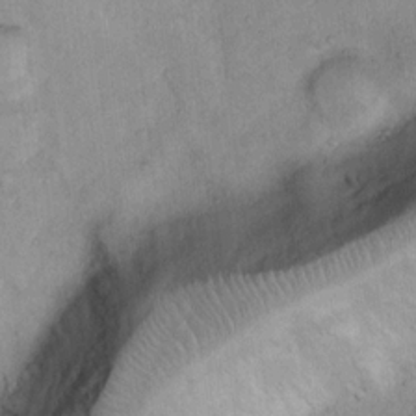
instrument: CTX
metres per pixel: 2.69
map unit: Ht
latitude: 14.4412
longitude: -40.4789
